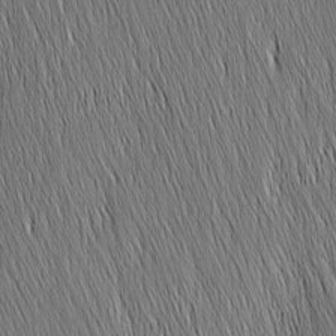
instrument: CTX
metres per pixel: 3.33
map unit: Nhu
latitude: -4.5196
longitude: -151.5560
